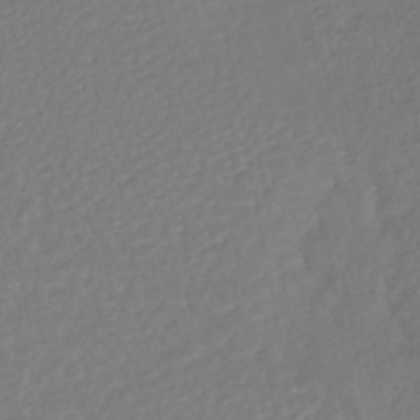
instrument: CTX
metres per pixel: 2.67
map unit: HNhu
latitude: -46.4251
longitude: 103.4643
